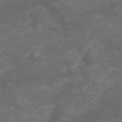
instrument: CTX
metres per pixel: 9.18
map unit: Nhu
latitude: 23.6127
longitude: -60.9324
